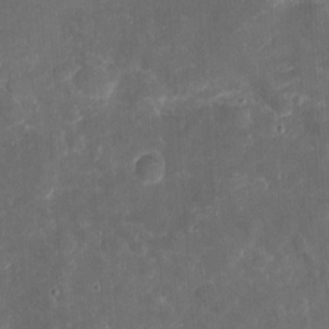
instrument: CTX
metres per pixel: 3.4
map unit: eHh
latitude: 4.7246
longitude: -70.2900
